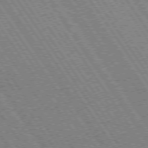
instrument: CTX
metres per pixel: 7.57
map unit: Hpe
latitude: 73.4994
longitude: -141.8772
